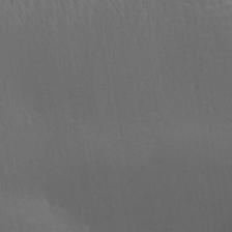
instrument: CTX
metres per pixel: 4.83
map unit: Aa
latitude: 28.8569
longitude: -139.4048
